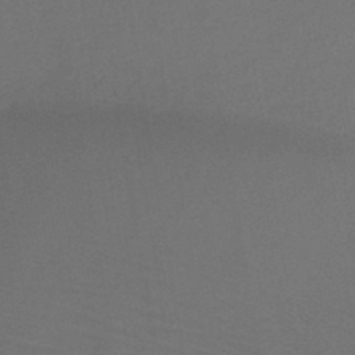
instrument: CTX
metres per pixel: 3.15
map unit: HNb
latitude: -44.4818
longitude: -39.1781
